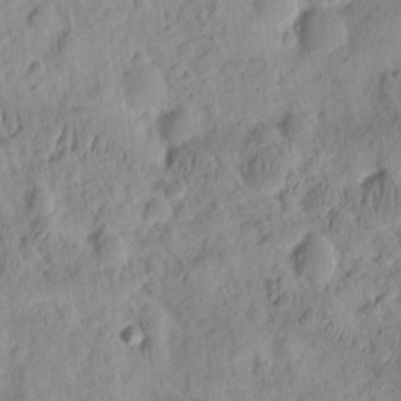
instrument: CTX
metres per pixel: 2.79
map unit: eHh
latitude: 9.0081
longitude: -74.5168
